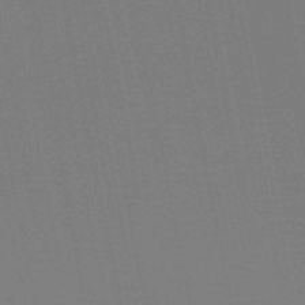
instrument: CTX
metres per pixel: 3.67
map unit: HNb
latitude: -51.0864
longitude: -47.1592
